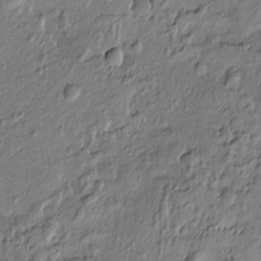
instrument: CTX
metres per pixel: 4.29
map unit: Htu
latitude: -7.3698
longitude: 177.8989
